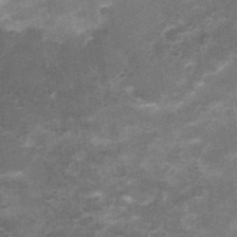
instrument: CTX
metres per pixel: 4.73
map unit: Nhu
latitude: 3.2915
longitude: -17.9339
